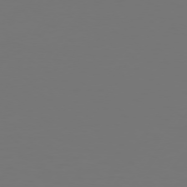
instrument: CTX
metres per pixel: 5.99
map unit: Hpe
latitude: 74.0255
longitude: -129.5938
